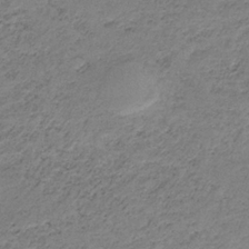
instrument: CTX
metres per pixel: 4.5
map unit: HNb
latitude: -32.7841
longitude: 63.0675
